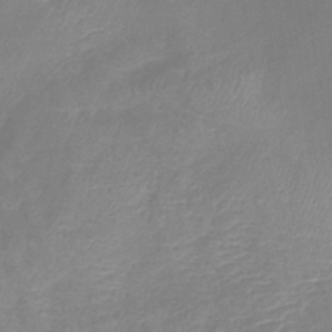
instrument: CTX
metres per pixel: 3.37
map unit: lHb
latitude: -41.1431
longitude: 75.5022
